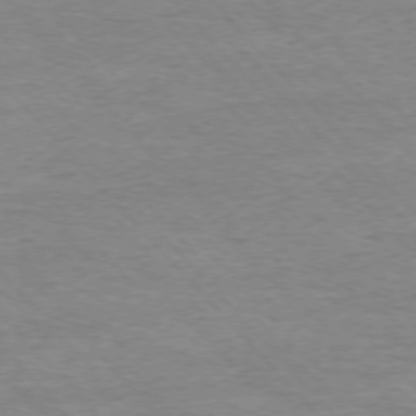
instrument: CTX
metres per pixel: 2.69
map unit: Ap
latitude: -75.9556
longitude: -87.6127
